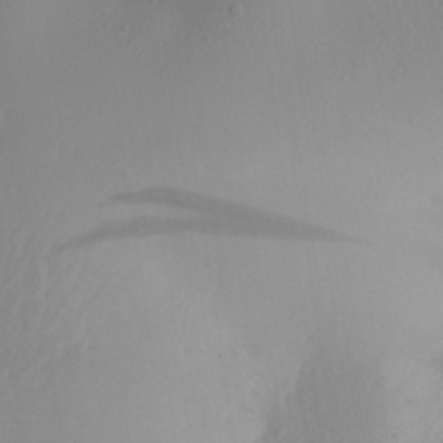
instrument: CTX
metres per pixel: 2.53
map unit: Aa
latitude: 27.4615
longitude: -146.7436
